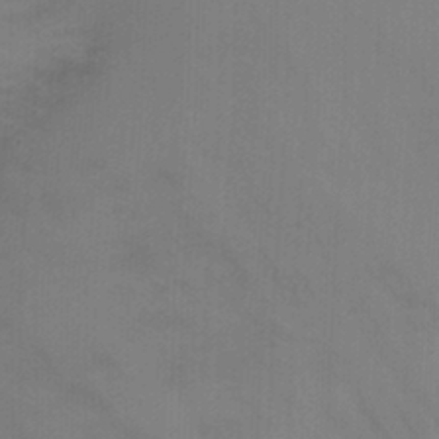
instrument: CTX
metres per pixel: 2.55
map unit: Ht
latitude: -0.9542
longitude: -16.7813
